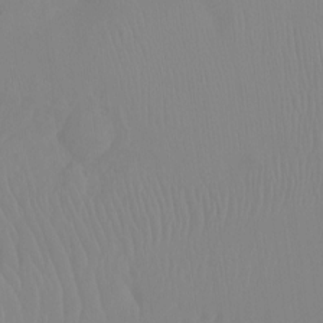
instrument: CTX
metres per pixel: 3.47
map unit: Ht
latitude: -15.1431
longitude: -50.5167
